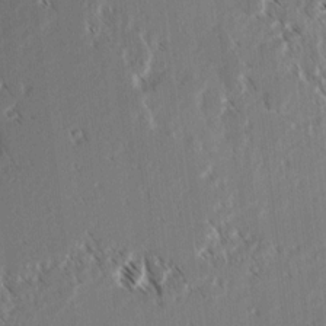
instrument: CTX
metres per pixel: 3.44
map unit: lAvf
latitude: 3.6505
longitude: -105.9150
